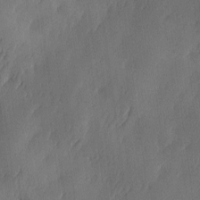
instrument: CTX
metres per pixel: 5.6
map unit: Ave
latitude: -11.0487
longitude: -121.7261
